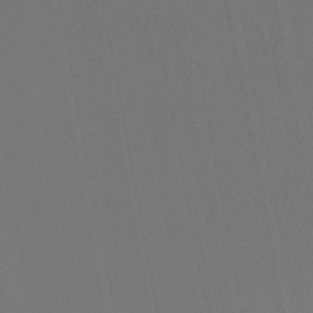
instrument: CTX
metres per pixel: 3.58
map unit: lHb
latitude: -46.5007
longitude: 76.6518
